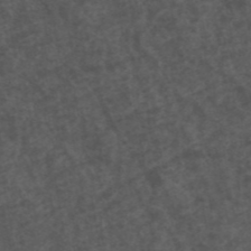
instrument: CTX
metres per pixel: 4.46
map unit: ANa
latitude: 43.0270
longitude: 29.4643
